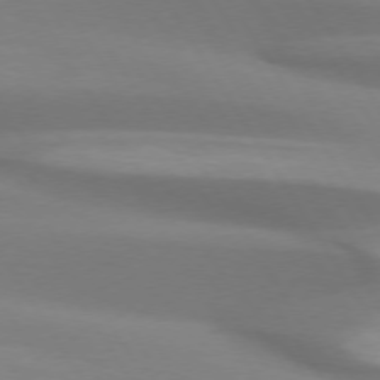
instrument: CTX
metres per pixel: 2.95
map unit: lApd
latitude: 74.1956
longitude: -50.2522
